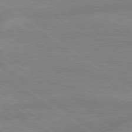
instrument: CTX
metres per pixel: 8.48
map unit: lApd
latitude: 79.2726
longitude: -164.1389
